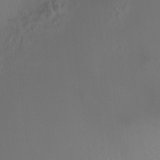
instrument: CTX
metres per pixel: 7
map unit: HNhu
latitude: 9.8772
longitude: 11.9178
